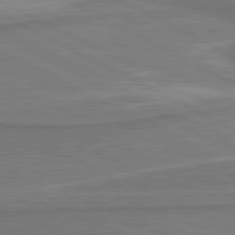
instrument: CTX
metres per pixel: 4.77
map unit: lApd
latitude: 81.1970
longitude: 173.2565
